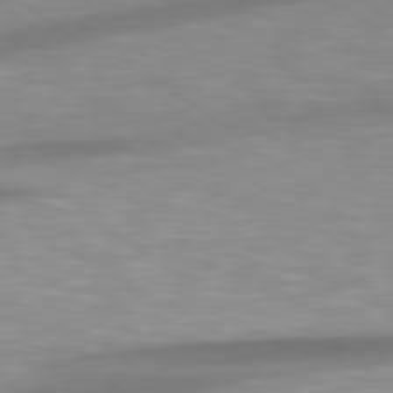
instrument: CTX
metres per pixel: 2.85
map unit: Hpe
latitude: 79.0837
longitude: -129.2915
